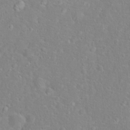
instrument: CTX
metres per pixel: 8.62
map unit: Hto
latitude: 16.7813
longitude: -42.0255
